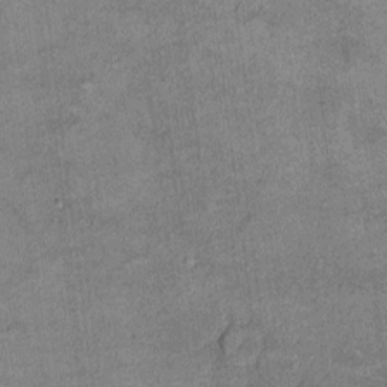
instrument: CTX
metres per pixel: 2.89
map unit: Hto
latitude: 8.4223
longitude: -36.2144
